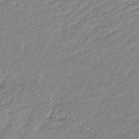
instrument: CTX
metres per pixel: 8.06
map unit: lHb
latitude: -41.9178
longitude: 76.0472
